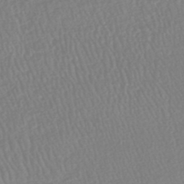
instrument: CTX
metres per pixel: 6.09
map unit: HNhu
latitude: -48.3118
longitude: 101.8233
